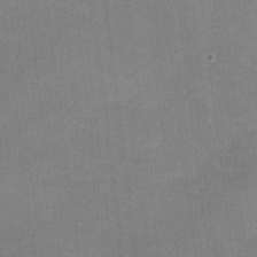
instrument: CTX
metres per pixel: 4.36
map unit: lHvf
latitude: -10.4062
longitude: -100.7435
